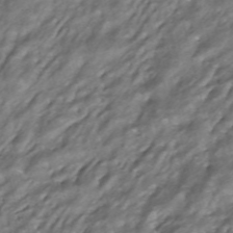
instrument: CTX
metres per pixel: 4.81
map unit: ANa
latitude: -40.9730
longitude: 103.2754
